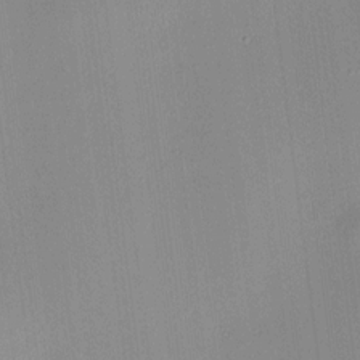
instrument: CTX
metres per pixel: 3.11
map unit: HNhu
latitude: 8.5735
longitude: 13.1431
